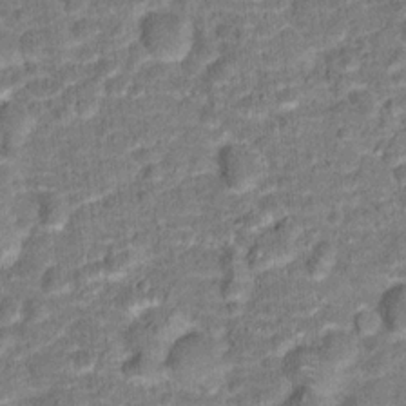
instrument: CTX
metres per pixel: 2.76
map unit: Hto
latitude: 15.2348
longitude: -38.7246
